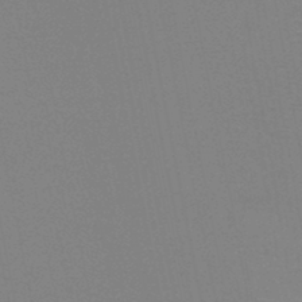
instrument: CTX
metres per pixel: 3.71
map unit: HNb
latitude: -46.2739
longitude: -42.8569
